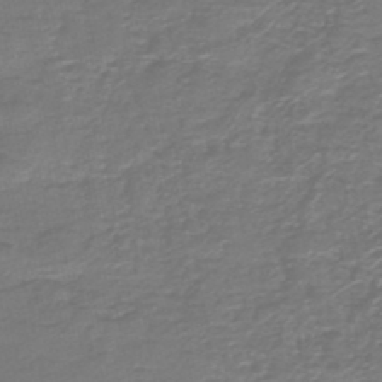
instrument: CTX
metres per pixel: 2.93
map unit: HNb
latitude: -47.4454
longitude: 53.0297
